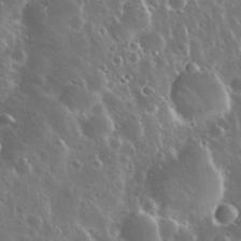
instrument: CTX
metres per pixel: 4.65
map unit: Nhu
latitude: 30.7813
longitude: -56.0255
